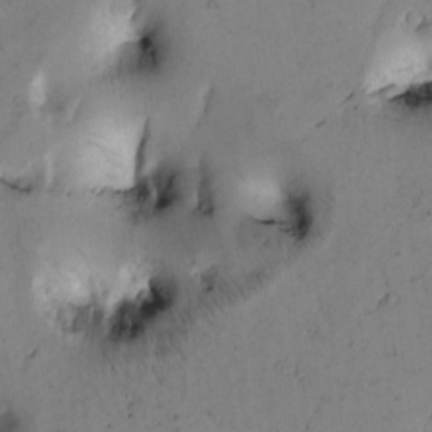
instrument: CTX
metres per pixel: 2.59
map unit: Htu
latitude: -2.9919
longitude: 169.6910
